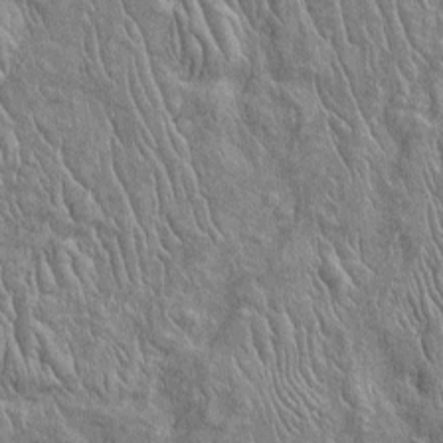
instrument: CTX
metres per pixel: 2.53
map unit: Htu
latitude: -5.8422
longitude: 152.8974
